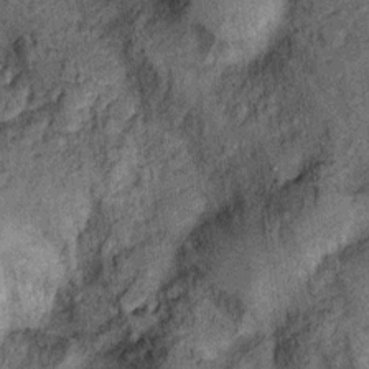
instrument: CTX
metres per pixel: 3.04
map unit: Ht
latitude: 9.0458
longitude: -38.6490
